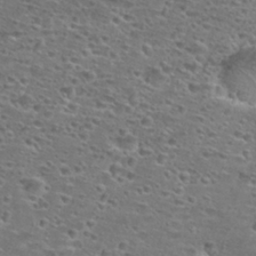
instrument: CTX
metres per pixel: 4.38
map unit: Hto
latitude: 28.3278
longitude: -48.0822
